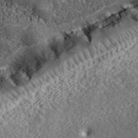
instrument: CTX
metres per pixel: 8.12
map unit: lHvf
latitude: 40.0822
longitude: -88.1767
